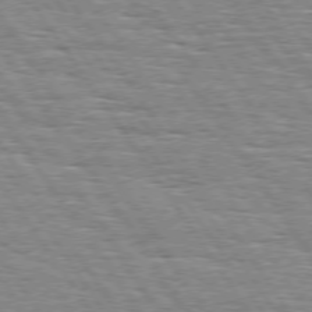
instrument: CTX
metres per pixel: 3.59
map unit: Hpe
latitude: 74.1767
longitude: -138.4223
